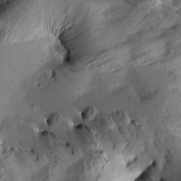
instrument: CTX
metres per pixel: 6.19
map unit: Aa
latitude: 10.7246
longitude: -142.8947
